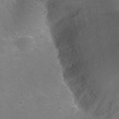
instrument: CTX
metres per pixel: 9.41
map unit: Nhu
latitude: 25.9717
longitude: -50.8947
